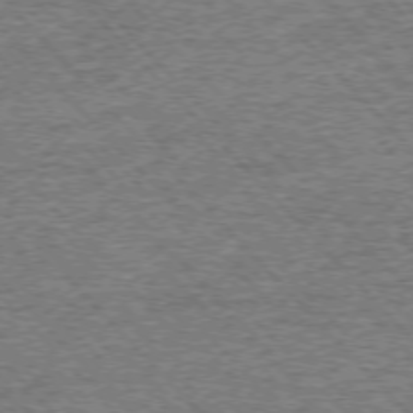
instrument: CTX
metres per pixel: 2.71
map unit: Ap
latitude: -76.0850
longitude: -92.5734
